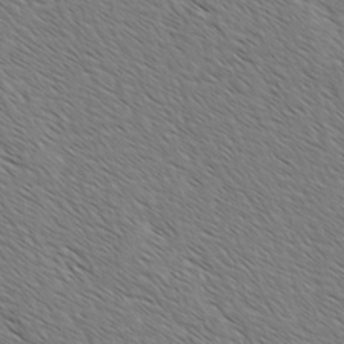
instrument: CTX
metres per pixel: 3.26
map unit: lAvf
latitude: -2.4628
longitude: -113.4237
